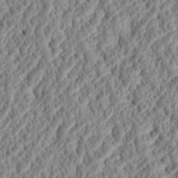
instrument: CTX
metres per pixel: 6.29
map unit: Htu
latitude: 2.1389
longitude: 149.6911
